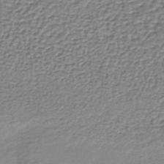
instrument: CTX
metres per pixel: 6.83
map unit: lHb
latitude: -36.9352
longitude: 58.9919
